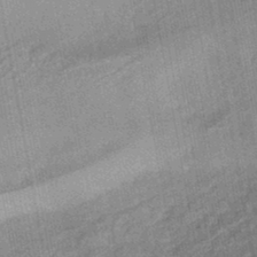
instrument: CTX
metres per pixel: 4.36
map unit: HNhu
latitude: -45.0486
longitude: 91.1620
